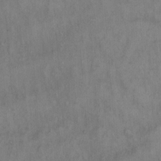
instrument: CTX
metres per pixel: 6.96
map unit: Hto
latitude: 13.1025
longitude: -57.2725
